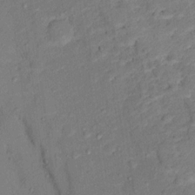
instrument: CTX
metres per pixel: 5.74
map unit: Ht
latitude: 12.8569
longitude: -39.5560
